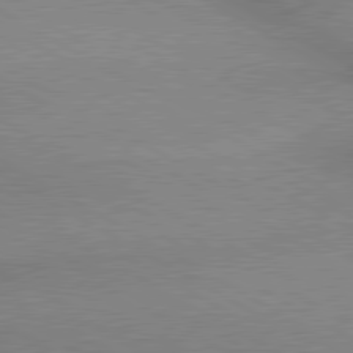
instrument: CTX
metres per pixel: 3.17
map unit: lApd
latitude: 80.2145
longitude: 165.8423
